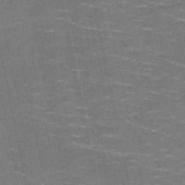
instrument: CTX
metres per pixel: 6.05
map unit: HNb
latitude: -51.5021
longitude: -43.9906
